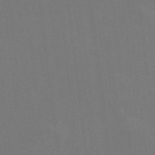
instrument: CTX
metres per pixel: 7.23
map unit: HNhu
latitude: 0.1200
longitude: -5.2915
